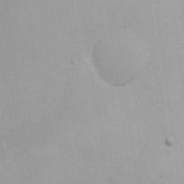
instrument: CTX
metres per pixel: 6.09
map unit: Ave
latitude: 17.2348
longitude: -138.7813
